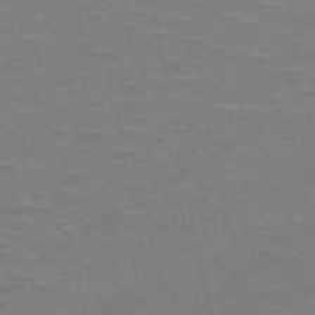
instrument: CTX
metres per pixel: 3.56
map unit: HNb
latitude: -53.5399
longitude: -44.3278
